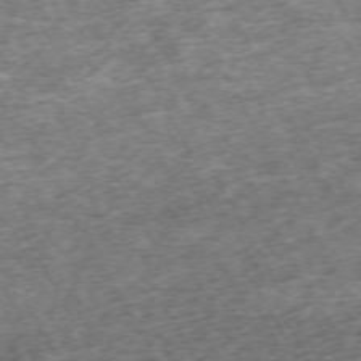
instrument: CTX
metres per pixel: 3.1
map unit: Hpe
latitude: -71.5966
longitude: 13.3321
